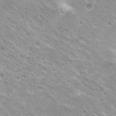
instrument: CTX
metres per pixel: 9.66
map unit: Hto
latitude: 20.3656
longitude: -33.5560
